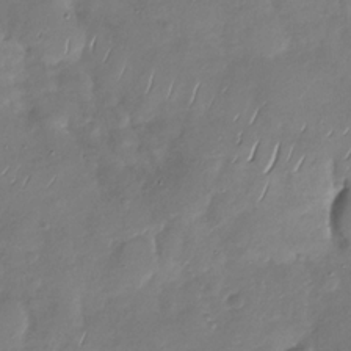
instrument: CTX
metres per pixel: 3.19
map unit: Nhu
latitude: -28.8786
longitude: -58.4412
